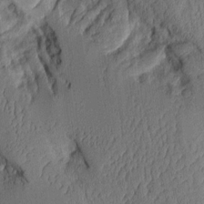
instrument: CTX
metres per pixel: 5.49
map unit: Aa
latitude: 9.8961
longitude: -127.7450
